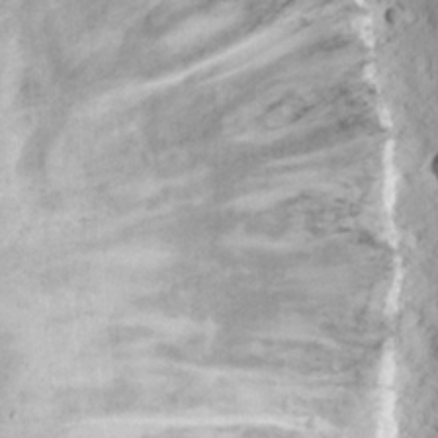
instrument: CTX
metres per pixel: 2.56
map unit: eHh
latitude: 15.4238
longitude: -73.4427
